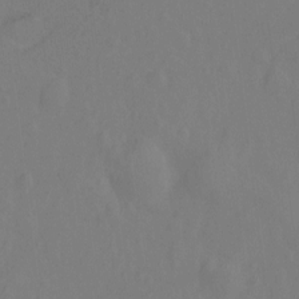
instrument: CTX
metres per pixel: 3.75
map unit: Hto
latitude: -11.8045
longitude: -39.1214
